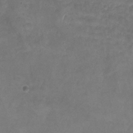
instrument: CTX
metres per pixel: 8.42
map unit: Nhu
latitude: 24.9324
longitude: -53.4616
